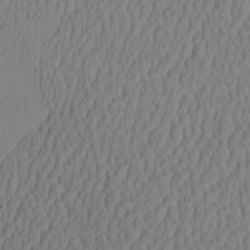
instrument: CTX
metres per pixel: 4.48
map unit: eHh
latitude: -2.8785
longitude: 16.1039
